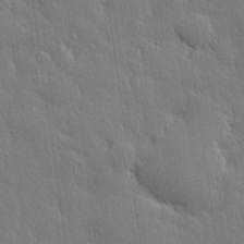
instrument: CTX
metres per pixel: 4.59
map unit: eHh
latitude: 30.7625
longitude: -78.9136
